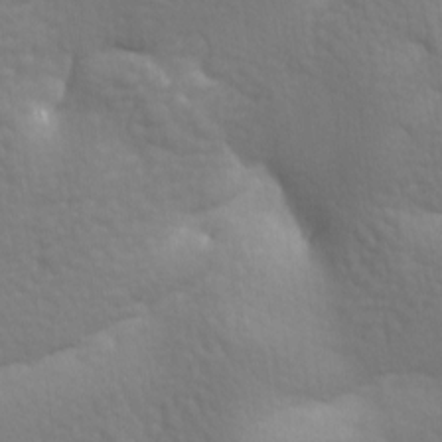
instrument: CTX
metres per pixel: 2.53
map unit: lAa
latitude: -8.4818
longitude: -125.9339
